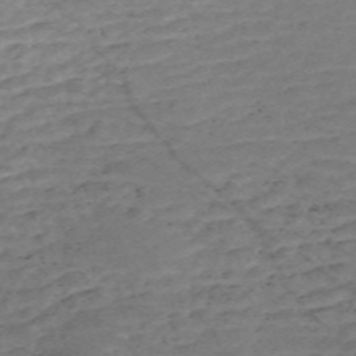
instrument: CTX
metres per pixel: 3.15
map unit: Nve
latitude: -58.7652
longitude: 61.6344
